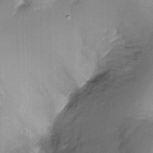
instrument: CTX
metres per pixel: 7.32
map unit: Ht
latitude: -17.6344
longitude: -44.6868
